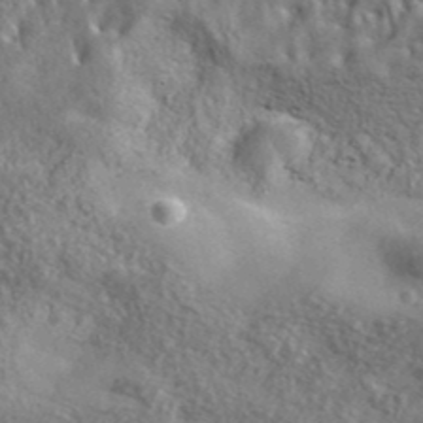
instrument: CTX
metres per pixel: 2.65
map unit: ANa
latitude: 39.9906
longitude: -90.1767
